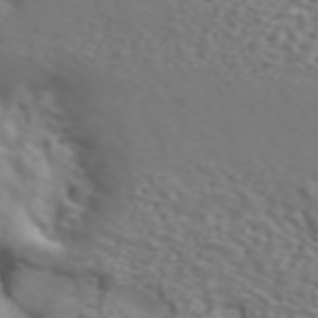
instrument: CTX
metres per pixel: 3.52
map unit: ANa
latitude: 45.1592
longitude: 28.0661
